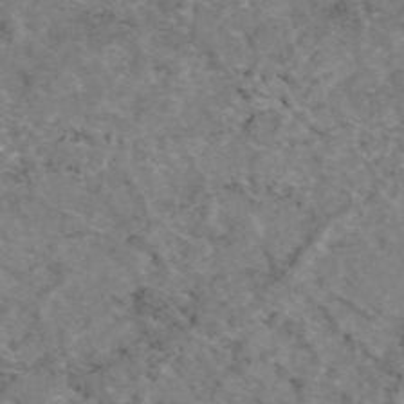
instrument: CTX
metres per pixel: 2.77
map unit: eAb
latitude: 47.6316
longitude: 112.6330
